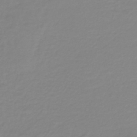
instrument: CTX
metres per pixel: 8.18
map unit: lHb
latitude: -36.8030
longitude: 61.7856
